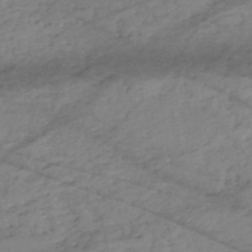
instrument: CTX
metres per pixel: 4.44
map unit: eHh
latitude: -51.7100
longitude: -24.4601
